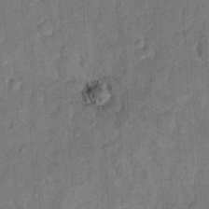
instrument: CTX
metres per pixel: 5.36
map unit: Hto
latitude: 10.8380
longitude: -61.7449
